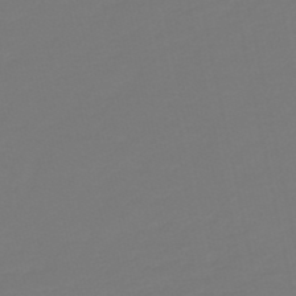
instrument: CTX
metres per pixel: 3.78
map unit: lHb
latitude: -50.1417
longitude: 80.1417
